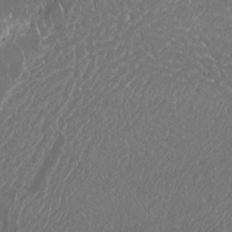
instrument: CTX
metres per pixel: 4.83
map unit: Nhu
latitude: 25.2914
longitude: -60.7435
